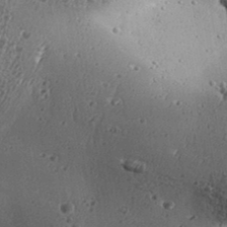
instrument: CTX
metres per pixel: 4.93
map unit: Aa
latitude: 32.8002
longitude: -134.3845
